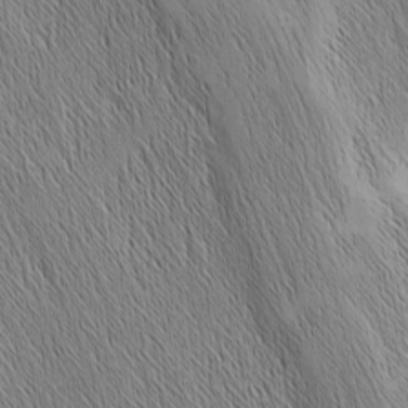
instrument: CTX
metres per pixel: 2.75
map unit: Nhu
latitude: -6.5384
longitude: -152.2901
